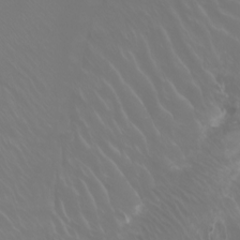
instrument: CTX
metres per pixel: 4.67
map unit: Htu
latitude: -6.1417
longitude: -72.2712
